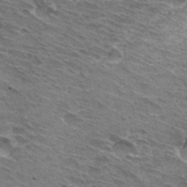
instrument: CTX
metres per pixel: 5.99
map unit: Hto
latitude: 32.7435
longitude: -44.6679
